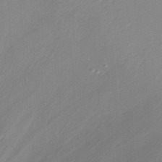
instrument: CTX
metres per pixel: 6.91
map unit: Ht
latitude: -14.5763
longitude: -43.7072
